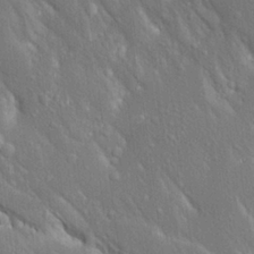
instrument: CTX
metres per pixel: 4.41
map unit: Aa
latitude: 18.5168
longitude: -149.6316
